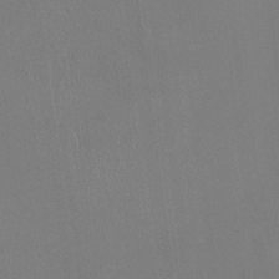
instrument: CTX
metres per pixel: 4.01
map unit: Htu
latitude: -14.5763
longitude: -48.6868
